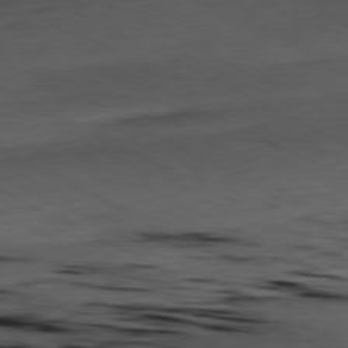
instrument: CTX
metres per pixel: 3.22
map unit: Ap
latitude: -81.3699
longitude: -70.5923
